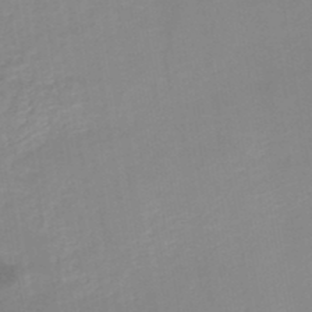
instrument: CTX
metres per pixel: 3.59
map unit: HNb
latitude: -48.4062
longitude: -44.9891
